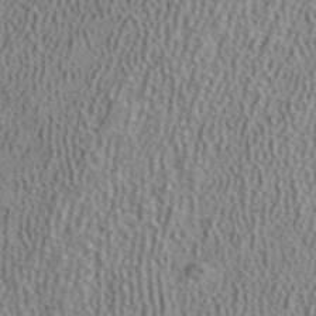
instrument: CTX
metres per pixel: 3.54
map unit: ANa
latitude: 39.9339
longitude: 24.2739
